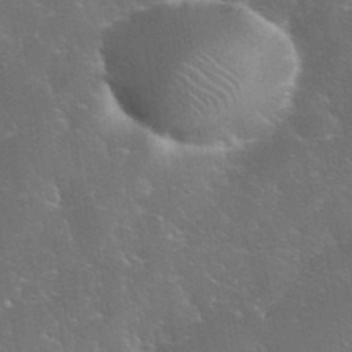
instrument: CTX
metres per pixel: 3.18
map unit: eHh
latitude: 38.2333
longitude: -65.5371
